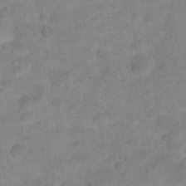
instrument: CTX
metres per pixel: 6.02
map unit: Hto
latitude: 18.4223
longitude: -38.9891
